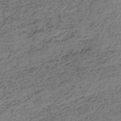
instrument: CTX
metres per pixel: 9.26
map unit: HNb
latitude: -52.0094
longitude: -52.9703
